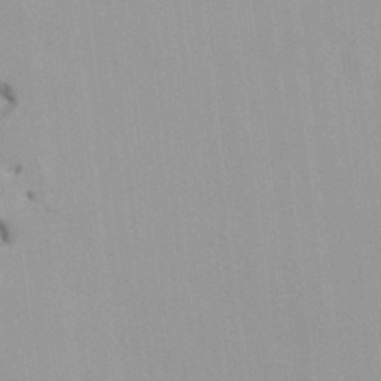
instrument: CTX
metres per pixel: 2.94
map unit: HNhu
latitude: 6.5168
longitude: -2.0255
